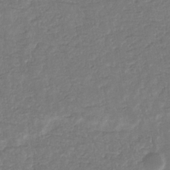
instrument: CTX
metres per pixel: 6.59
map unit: eHb
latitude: -34.5196
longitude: 76.9920
